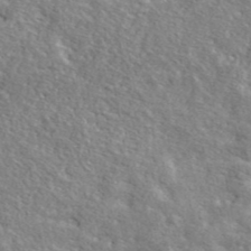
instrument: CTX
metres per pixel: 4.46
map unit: ANa
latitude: 42.7813
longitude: -87.6883
